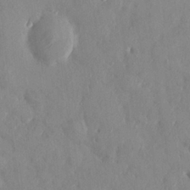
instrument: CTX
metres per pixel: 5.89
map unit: HNhu
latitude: 6.7813
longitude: -2.7435
